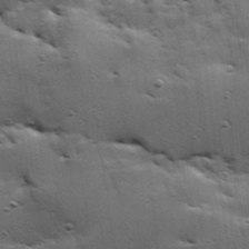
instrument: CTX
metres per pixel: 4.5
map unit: Hve
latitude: 23.8961
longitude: -96.1956
